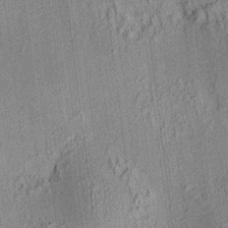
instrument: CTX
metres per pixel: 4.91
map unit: HNhu
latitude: 7.6316
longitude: 13.9178
